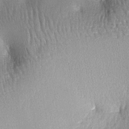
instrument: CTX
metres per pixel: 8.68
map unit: lAa
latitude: -6.7463
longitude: -125.7261
